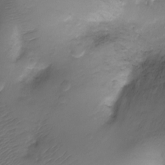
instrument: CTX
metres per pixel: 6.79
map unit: Ht
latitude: -3.5588
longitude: -29.1781
